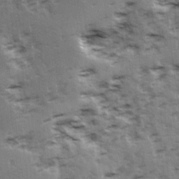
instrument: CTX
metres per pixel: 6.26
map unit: Ave
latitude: 14.8002
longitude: -104.7058
